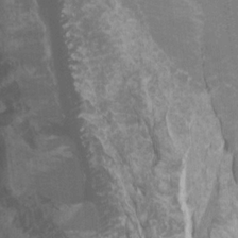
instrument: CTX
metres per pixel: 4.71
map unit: Ht
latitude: -4.0283
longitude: -27.1781
